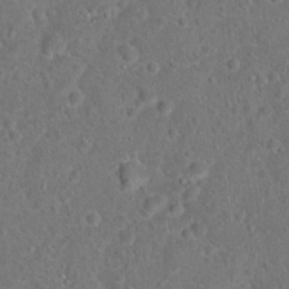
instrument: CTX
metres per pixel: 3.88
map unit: Hto
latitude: 17.2159
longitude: -41.4426
